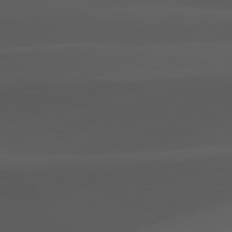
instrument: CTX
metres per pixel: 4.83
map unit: lApd
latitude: 81.8583
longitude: 127.2753
